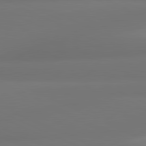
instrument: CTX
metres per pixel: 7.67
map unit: lApd
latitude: 81.1403
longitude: -165.6883
